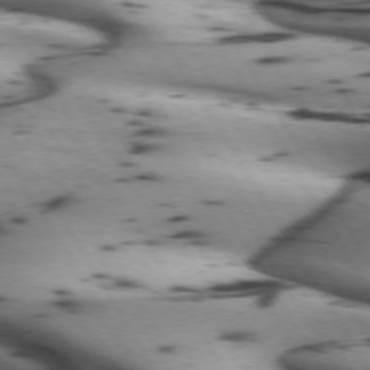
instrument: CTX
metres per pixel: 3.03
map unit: lApd
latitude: 72.0444
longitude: -52.4601
